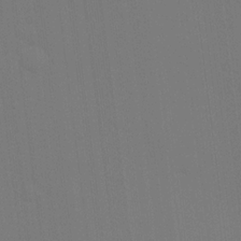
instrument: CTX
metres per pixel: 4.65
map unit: Hve
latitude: 18.8002
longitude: 149.9367
